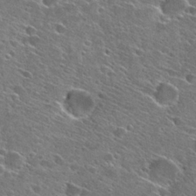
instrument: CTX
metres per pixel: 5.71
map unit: Hto
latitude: 27.9528
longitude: -43.1970
